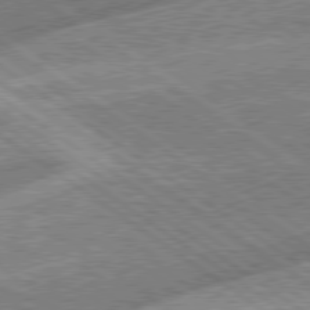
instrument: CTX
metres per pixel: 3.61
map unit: lApd
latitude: 79.0270
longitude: -171.9906
